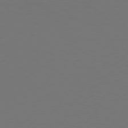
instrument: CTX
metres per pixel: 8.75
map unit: Hpe
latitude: 75.5182
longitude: -129.8016
